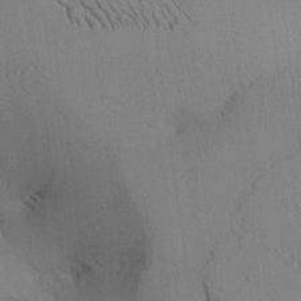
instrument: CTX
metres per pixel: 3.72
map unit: Aa
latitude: 26.3089
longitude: -137.1592
